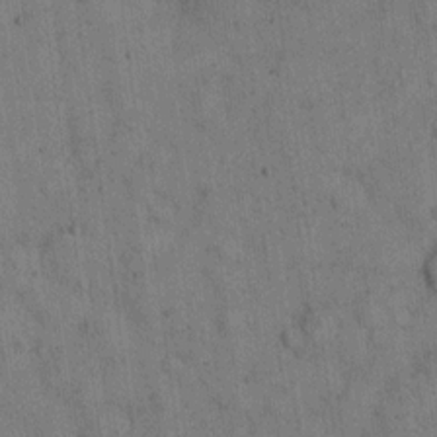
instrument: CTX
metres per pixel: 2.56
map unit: eHh
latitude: 15.6505
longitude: -63.2726
